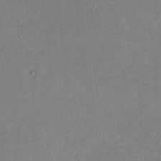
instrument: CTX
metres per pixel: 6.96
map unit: HNhu
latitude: 7.4237
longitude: 3.0297
